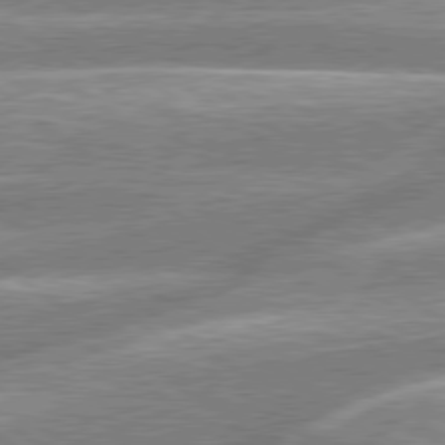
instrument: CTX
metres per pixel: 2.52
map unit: lApd
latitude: 79.1214
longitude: -159.0648
